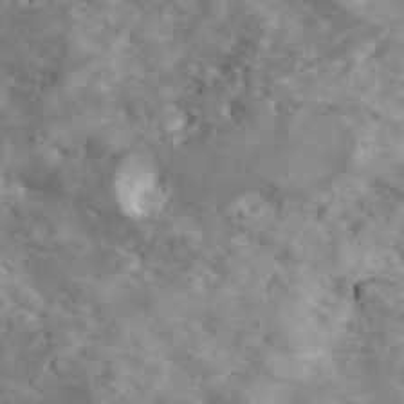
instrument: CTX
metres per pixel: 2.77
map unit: ANa
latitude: 41.6505
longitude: 14.6897
